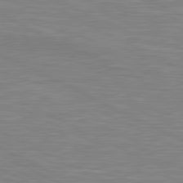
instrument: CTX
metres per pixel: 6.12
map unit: lApd
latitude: 81.2348
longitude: -169.2915
